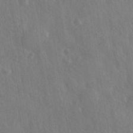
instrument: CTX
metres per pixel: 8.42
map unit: HNhu
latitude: -41.1053
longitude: 98.6707
